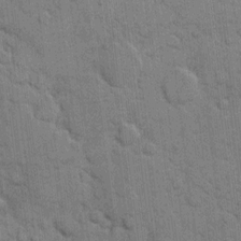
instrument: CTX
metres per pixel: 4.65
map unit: eHh
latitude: 9.7828
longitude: -64.9703
